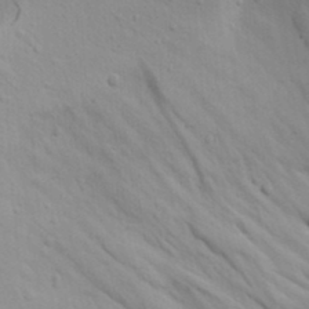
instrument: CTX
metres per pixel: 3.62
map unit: Aa
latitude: 17.7828
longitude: -125.8394
